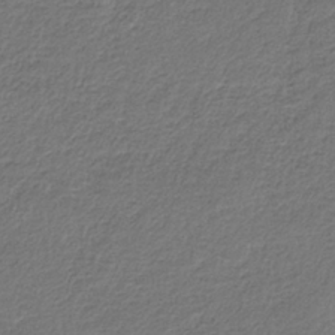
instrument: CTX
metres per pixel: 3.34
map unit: HNb
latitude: -34.3873
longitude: 60.7274
